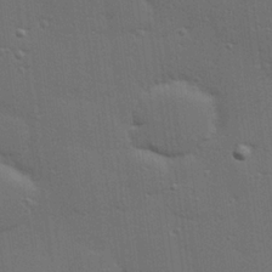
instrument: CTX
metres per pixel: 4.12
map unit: Hve
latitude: 27.5938
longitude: -91.4237
